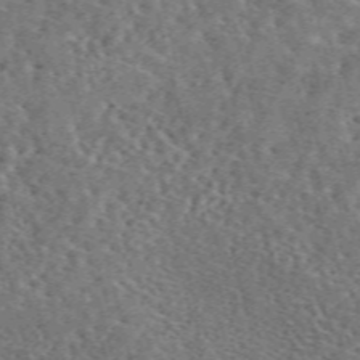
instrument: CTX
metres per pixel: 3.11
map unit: eAb
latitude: 44.9702
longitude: 111.3887
